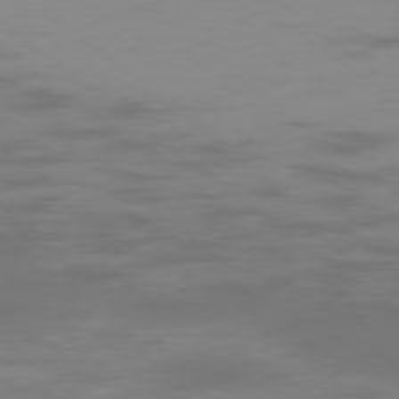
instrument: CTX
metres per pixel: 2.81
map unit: Ap
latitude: -78.1605
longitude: -94.9325
